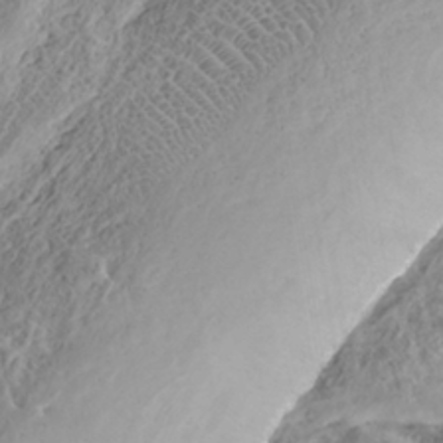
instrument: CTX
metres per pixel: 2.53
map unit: HNhu
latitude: -37.6155
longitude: 33.3699
